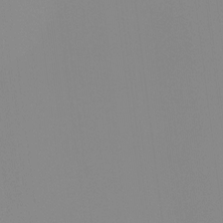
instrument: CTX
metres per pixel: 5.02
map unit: Ht
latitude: -13.3510
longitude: -50.9324
